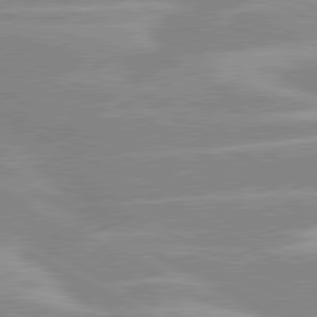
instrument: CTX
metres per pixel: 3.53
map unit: lApd
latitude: 80.3278
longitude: -124.5356
